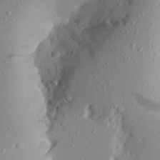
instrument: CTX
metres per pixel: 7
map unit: Aa
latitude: 20.6869
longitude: -146.5168
